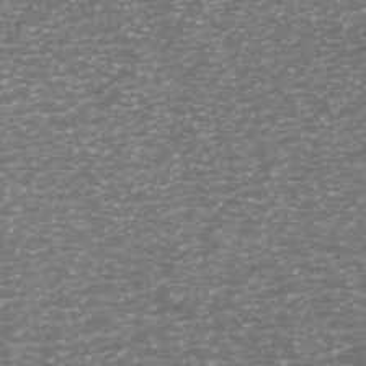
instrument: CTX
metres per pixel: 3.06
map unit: ANa
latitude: 44.9325
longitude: 29.7856
